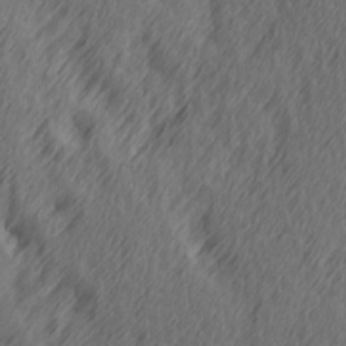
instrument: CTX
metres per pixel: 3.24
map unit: Ave
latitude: 13.9717
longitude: -106.1578
